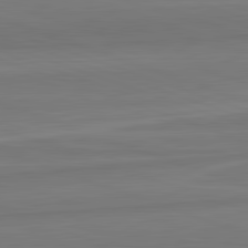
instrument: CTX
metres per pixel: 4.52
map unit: lApd
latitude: 82.4412
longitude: 168.5951
